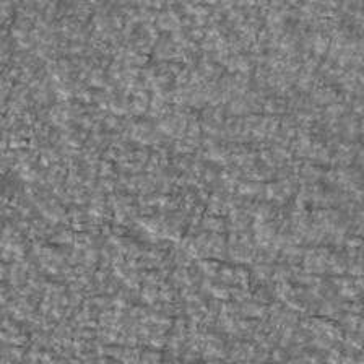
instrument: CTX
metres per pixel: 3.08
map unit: Ave
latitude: 41.0647
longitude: -114.1955
